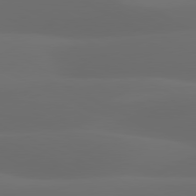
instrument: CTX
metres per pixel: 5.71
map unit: lApd
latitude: 80.9703
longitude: 123.4644
